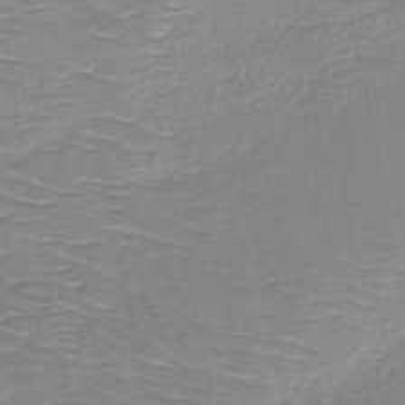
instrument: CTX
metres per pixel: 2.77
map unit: HNb
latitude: -49.3699
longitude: -47.0459
